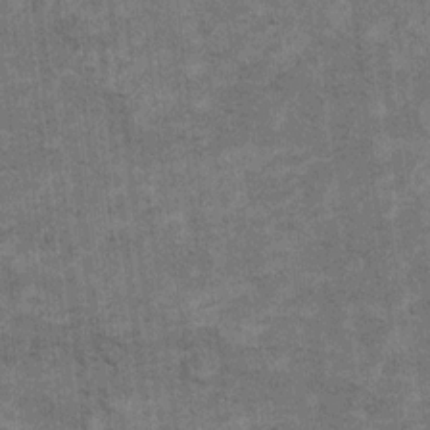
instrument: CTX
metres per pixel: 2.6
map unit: Hto
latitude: 8.1011
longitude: -36.1389
